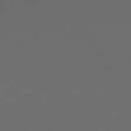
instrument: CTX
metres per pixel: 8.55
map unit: Hpe
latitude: 73.7639
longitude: -127.1025
